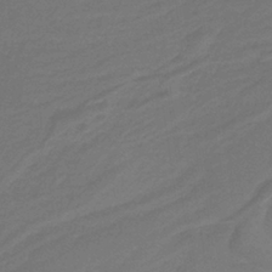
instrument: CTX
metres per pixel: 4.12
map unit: HNb
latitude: -37.9367
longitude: 54.9920
